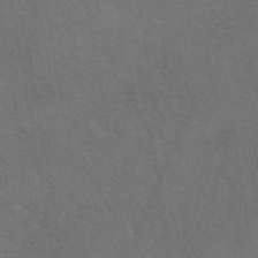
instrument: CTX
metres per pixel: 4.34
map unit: eAb
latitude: 42.1200
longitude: 108.0661
